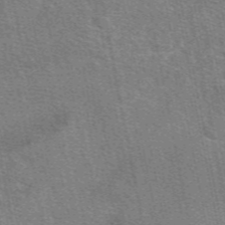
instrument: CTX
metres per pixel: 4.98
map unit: eAb
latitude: 49.2726
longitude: 114.3495
